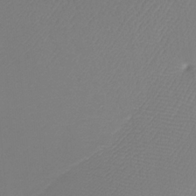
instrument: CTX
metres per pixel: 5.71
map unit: Htu
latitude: -13.8234
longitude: -46.9325
